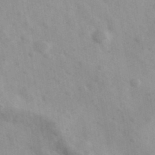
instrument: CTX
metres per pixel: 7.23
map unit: Ave
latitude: 39.1403
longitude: -107.3671
